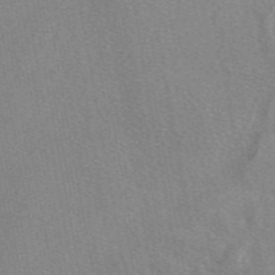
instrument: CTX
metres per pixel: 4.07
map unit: eAb
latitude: 48.4223
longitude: 113.2187
